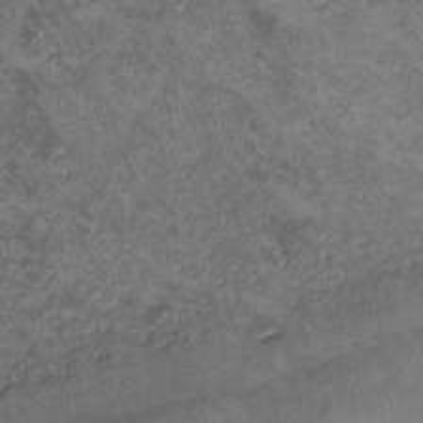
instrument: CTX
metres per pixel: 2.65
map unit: lHvf
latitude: -13.1431
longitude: -103.7827
